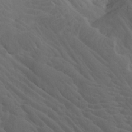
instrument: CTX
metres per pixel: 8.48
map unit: Htu
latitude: -7.7666
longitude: -67.0269
